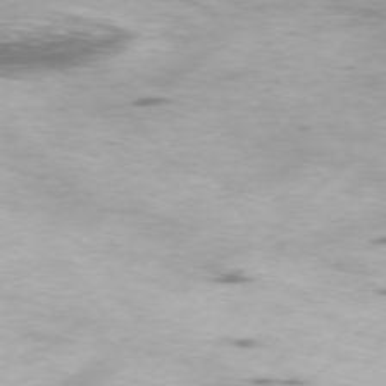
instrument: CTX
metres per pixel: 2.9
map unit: Ap
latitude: -76.8219
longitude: -69.7261
